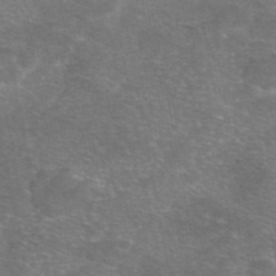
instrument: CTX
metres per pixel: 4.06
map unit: eAb
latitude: 47.2915
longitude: 106.1795
